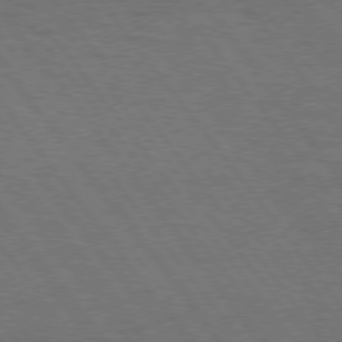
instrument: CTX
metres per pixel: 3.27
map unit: Hpe
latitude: 74.9325
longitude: -141.6882
